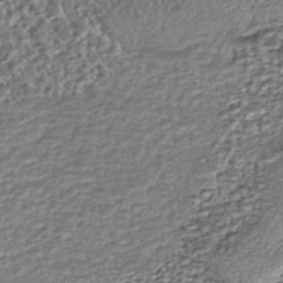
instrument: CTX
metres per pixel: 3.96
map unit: eHh
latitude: -43.4832
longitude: 121.6722
